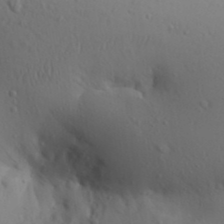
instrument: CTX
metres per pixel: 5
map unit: Aa
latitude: 30.1956
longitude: -146.2712
